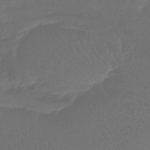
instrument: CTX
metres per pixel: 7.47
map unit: eHb
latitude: -43.9556
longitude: 81.3132
